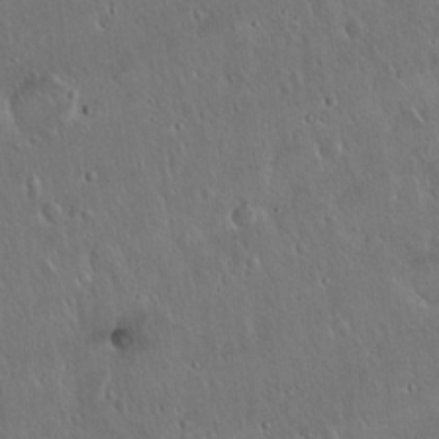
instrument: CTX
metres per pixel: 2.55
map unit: Hto
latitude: 17.4237
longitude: -57.2536
